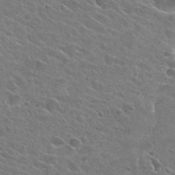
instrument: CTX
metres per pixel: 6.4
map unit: Hto
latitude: 26.4790
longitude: -43.0270
